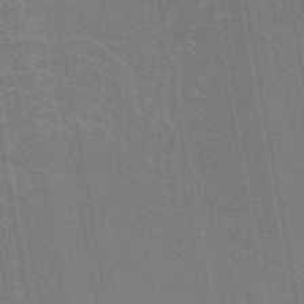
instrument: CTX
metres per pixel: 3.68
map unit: eAb
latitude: 46.7058
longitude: 122.2362
